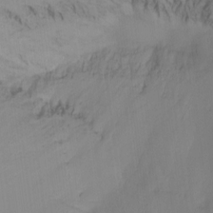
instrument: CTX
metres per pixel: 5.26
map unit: Htu
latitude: -15.4455
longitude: -46.8002
